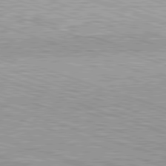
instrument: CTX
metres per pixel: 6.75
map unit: Hpe
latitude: -82.8219
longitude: 8.5196
